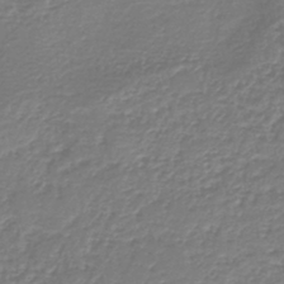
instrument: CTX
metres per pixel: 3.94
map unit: HNb
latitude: -42.2739
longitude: 49.8423
